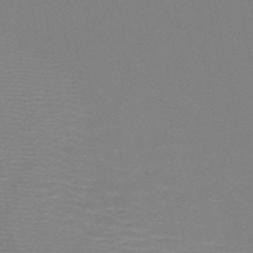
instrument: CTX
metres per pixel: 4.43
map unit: HNb
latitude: -47.6533
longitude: -46.3090
